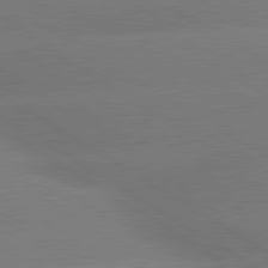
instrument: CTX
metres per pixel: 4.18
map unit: lApd
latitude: 80.4790
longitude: -149.0647
